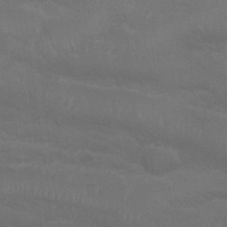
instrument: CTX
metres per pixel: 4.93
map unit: Nhu
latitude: 27.7828
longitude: -54.1389
